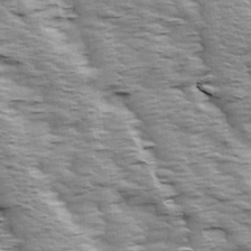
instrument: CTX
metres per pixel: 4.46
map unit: Ave
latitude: 14.1956
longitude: -104.4412
